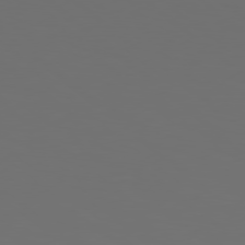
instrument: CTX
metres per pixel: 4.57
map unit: Hpe
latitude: 78.3090
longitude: -174.8758
